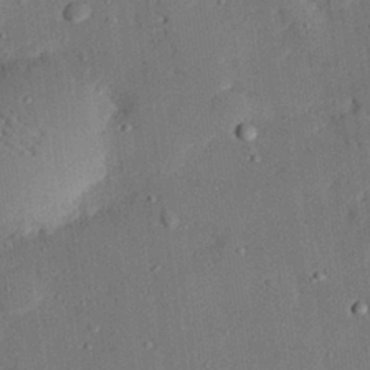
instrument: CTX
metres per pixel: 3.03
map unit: eHh
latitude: 27.4427
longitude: -82.1388
